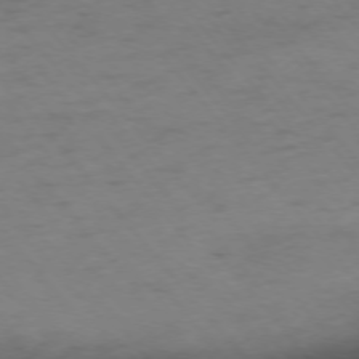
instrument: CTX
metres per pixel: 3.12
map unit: Ap
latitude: -75.5211
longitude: -66.6112
